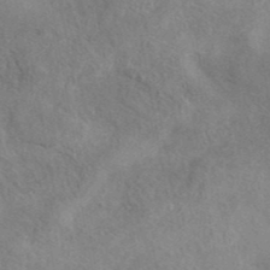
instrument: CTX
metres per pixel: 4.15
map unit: eAb
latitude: 40.1577
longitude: 108.1417
